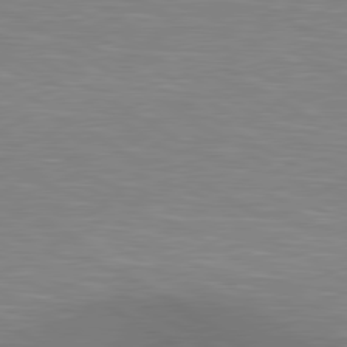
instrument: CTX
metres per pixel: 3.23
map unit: lApd
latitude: 80.1578
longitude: 128.8408
